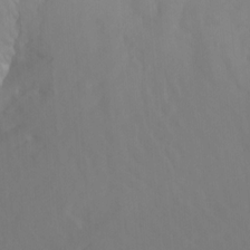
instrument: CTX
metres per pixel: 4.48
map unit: Ht
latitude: -15.2187
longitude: -52.5735
